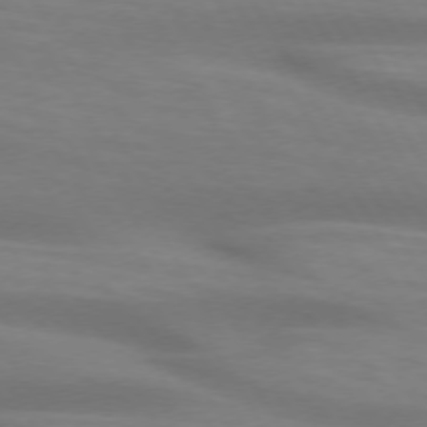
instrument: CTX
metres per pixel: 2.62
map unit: lApd
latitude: 73.7450
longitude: -53.1403
